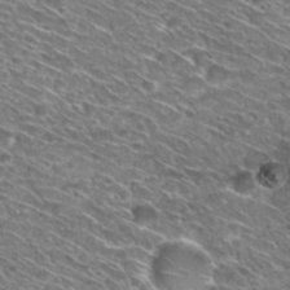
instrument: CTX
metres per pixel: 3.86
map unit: Hto
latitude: 30.2523
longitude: -45.0458
